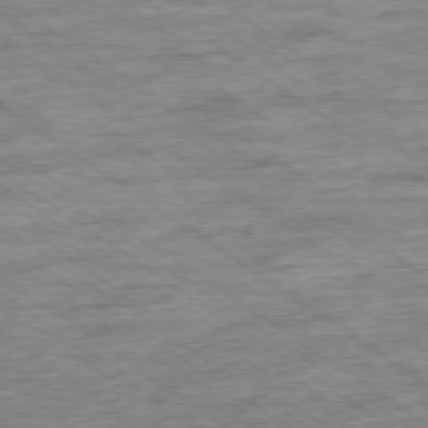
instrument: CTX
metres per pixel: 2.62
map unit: Ap
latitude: -79.0675
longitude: -101.2159
